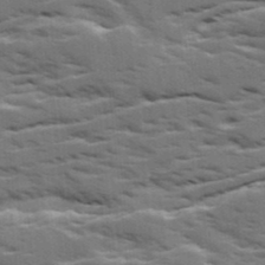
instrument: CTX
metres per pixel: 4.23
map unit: Ave
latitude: 18.3089
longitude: -129.9906
